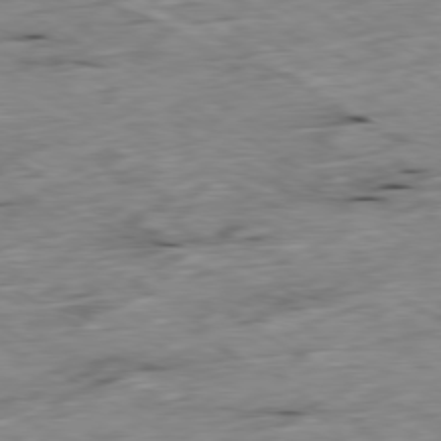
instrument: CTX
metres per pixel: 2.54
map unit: Ap
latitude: -79.7855
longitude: -88.1389
